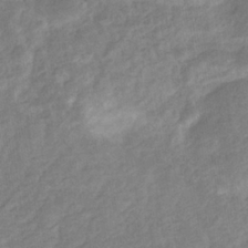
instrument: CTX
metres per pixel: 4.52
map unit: eHb
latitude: -35.1431
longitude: 76.9164
